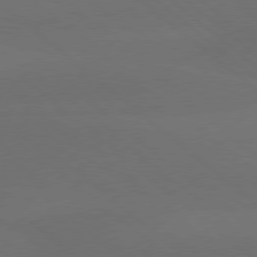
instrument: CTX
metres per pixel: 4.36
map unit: lApd
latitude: 77.8961
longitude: -56.6679
